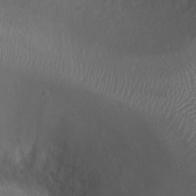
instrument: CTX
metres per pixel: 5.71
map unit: Ht
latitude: -1.3321
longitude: -16.7246
